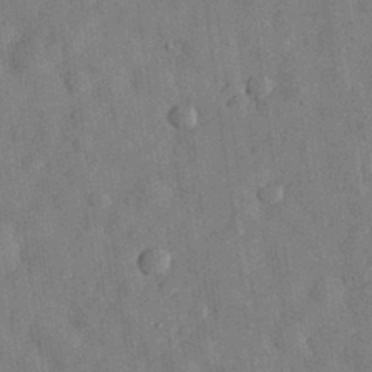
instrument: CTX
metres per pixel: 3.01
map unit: eHh
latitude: 30.6680
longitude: -74.0444
